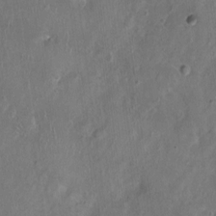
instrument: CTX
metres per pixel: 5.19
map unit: Nhu
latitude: 1.0647
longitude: -15.0648
